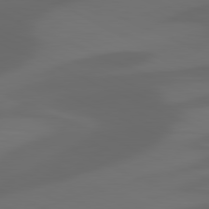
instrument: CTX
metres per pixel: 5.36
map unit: lApd
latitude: 81.3104
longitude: 122.5763
